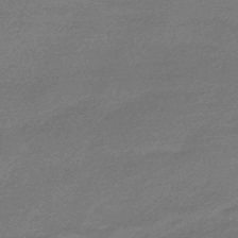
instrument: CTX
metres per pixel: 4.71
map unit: HNhu
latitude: -45.0864
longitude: 93.4832
